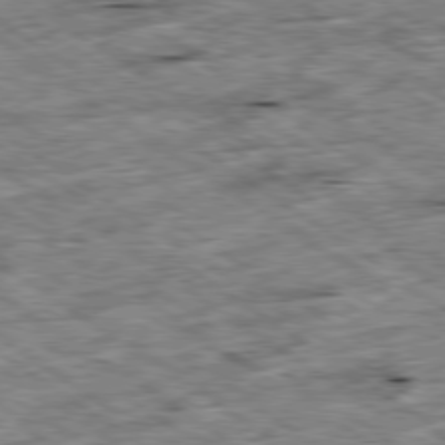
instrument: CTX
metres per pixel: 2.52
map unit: Ap
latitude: -79.8044
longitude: -87.6316
